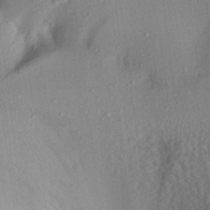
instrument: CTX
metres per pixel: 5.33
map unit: Aa
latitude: 20.1011
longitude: -143.2537
